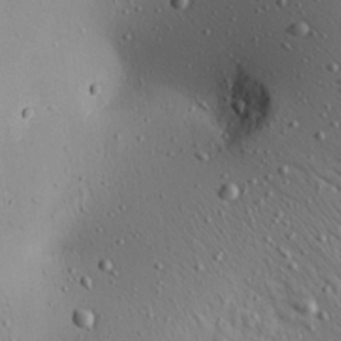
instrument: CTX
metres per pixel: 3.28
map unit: Aa
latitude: 22.2522
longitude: -140.2144
